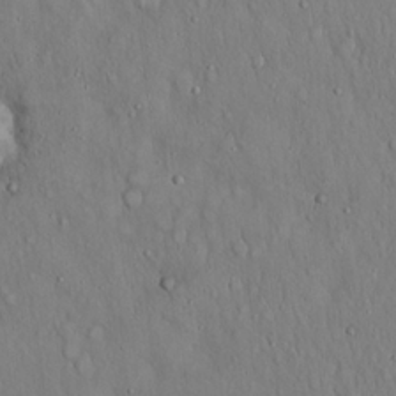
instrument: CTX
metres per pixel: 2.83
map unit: Hto
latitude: 18.2711
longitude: -60.3089
